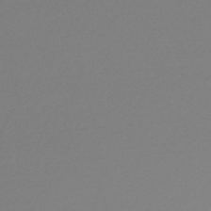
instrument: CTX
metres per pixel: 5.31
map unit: lHb
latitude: -47.3887
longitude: 60.4062
